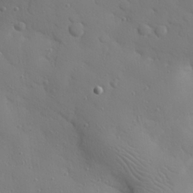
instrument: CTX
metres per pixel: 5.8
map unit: eHh
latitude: 26.1389
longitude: -75.1403
